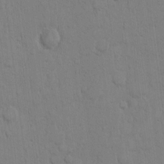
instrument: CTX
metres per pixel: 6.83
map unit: Hto
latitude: 11.1214
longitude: -57.8583
